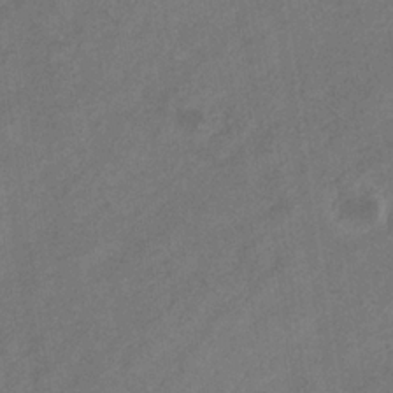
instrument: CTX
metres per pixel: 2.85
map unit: eHb
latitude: -31.5588
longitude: 71.4266
